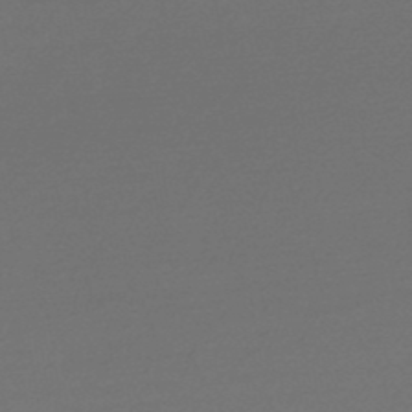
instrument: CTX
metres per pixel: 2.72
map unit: HNb
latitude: -47.7099
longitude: 57.8233
